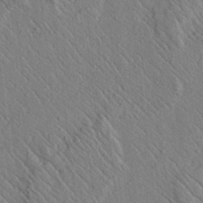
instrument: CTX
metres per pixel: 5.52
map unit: lAvf
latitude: 6.7624
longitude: 159.9178
